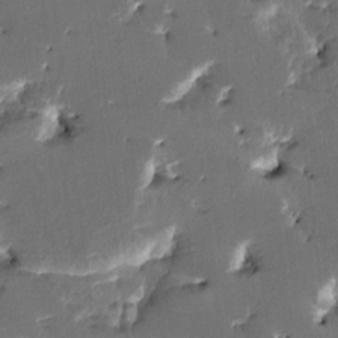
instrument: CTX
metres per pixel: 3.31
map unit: HNhu
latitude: 5.3293
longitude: -5.7261
